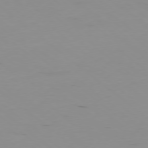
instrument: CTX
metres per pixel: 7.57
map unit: Hpe
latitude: -78.6140
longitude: 13.0675
